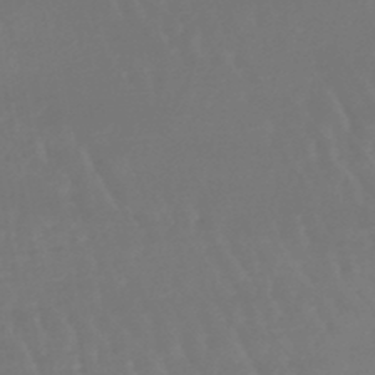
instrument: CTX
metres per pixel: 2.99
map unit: eHb
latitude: -46.8030
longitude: 78.9730
